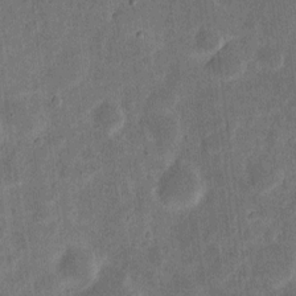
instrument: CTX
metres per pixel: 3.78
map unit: eHh
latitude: 6.6113
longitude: -71.1970
